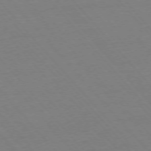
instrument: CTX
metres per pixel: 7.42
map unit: Ap
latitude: -76.2362
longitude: -86.6112
